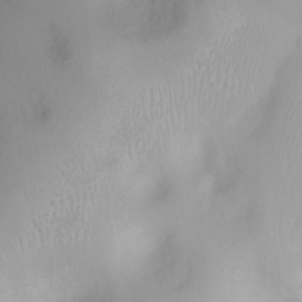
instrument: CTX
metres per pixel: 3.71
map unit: Ht
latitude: 3.8016
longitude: -22.2145
